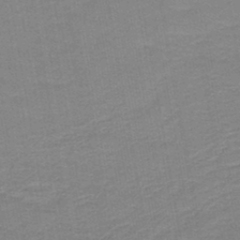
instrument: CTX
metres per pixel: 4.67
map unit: HNb
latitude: -44.6519
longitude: 52.0472
